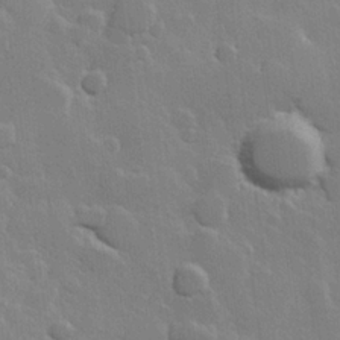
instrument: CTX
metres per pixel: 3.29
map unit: Hve
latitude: 23.1970
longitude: 148.4440
